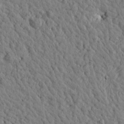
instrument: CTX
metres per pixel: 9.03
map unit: Htu
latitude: -0.0472
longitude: -178.9703
